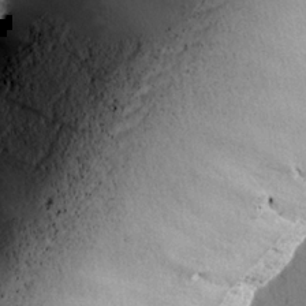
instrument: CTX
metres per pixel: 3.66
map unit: lAvf
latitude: 25.7638
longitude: -110.1578
